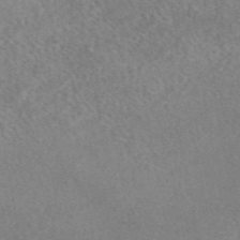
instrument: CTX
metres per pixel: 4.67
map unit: eAb
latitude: 44.8002
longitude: 115.9367
